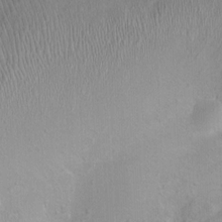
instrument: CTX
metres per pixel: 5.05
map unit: Ht
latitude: -1.7100
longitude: -15.1593
